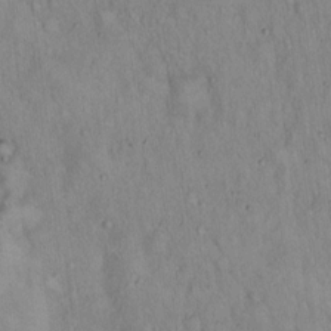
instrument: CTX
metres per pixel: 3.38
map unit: Hto
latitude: 16.1389
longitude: -59.2537
